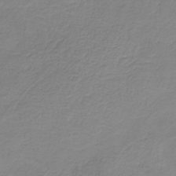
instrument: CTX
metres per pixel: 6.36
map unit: HNb
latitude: -34.0472
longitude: 53.2187
